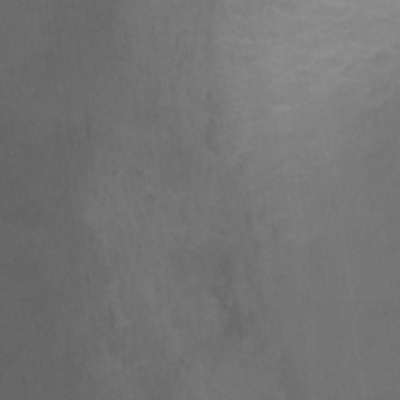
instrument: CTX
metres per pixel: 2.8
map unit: Ht
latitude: 0.1389
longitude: -38.4790
